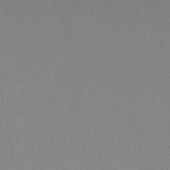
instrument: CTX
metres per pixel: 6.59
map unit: lHb
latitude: -48.6519
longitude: 71.4077
